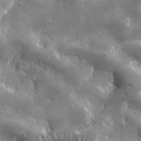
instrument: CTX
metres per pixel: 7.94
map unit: lHvf
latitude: 31.6316
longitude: -92.1011
